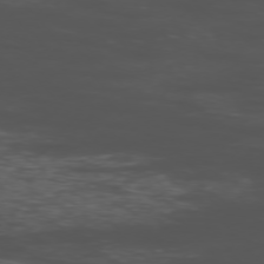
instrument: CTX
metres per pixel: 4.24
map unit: Ap
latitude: -76.3117
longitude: -83.1025
